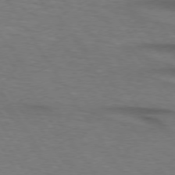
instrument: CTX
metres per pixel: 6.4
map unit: lApd
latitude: 74.3467
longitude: -74.1767
